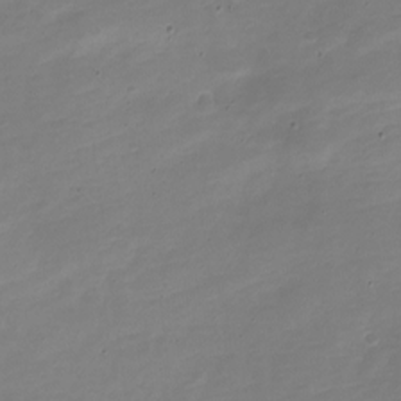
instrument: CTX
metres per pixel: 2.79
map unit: Nve
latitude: -21.8800
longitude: 105.4832
